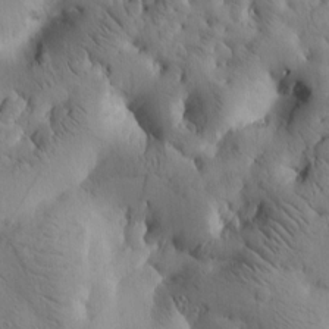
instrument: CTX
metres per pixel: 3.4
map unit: Htu
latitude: -3.5777
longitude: 170.7652
